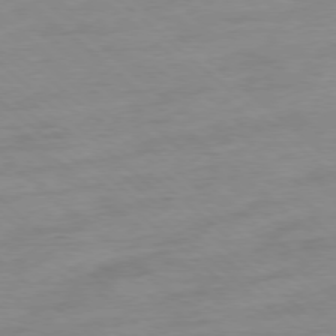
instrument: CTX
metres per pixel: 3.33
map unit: Ap
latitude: -78.3873
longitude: -99.9150
